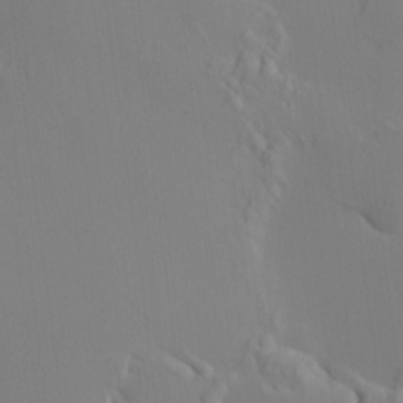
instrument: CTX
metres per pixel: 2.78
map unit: HNhu
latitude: 9.9528
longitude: 15.5966
